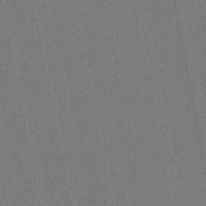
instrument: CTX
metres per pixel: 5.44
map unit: eHb
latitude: -50.1984
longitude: 79.3509
